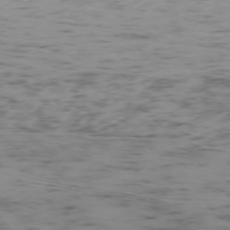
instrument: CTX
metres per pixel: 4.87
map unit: Ap
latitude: -75.0487
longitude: -79.3104
